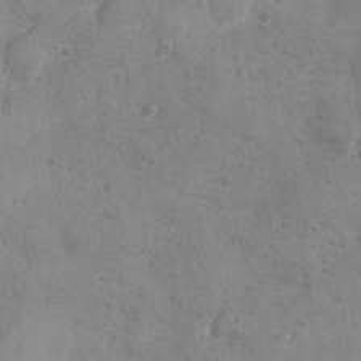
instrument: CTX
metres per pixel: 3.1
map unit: Ave
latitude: -8.4629
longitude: -118.5923
